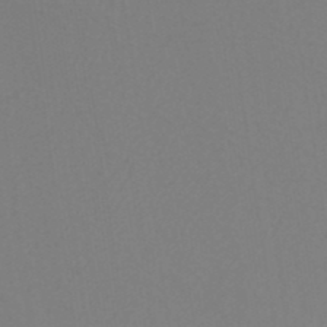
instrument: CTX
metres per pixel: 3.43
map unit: ANa
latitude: 38.5168
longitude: 23.8423
